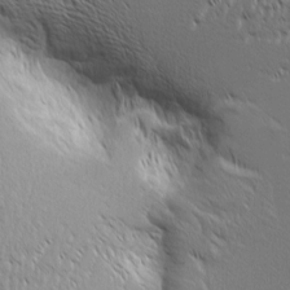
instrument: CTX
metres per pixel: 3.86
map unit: Aa
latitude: 6.9514
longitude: -130.0255
